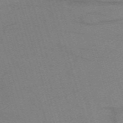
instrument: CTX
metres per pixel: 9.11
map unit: eHh
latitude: -61.6911
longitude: 54.2929
